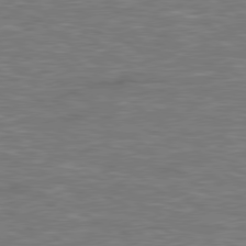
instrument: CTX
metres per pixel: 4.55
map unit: Hpe
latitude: 78.7813
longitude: 179.6533
